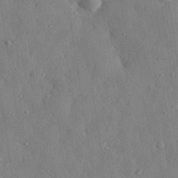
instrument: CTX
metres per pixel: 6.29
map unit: eHh
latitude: 29.9528
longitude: -76.4412
